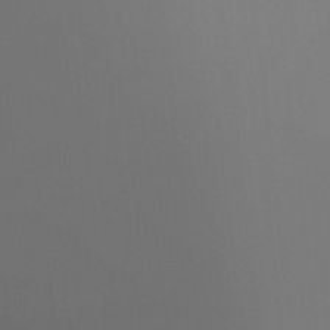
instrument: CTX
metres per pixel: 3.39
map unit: Ht
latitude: -16.4629
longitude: -48.2145
